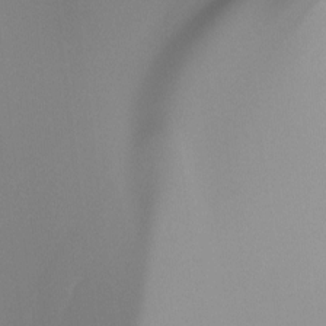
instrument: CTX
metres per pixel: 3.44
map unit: Ht
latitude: -15.7856
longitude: -45.1781
